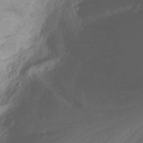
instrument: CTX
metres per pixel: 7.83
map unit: Nhu
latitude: -0.7275
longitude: -79.4805
